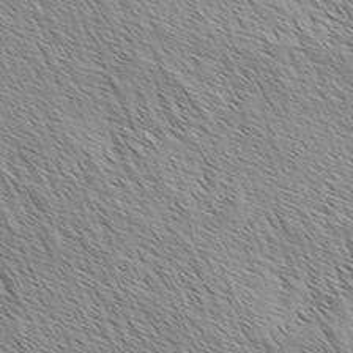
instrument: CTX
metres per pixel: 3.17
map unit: lAa
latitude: -4.2928
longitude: -122.1767
